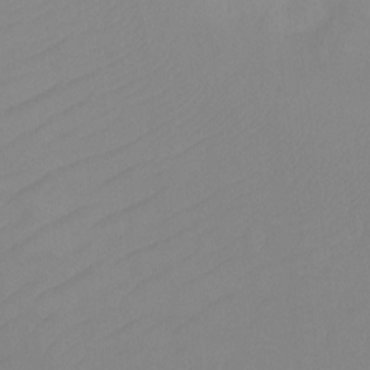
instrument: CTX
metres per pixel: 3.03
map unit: Ht
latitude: -0.1606
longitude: -35.3292
